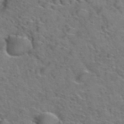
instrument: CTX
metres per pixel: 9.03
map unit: Hto
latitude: 38.5168
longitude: -43.5371
